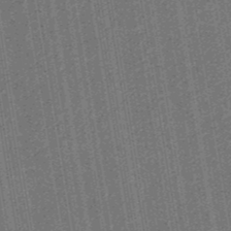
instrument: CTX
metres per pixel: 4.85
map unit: eHb
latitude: -30.7274
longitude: 70.5763
